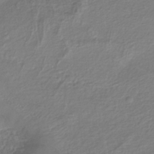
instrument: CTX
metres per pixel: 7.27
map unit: lHb
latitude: -38.5574
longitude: 58.6896
